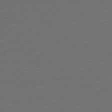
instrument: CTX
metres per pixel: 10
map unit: Ap
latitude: -77.1998
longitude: -91.9150
